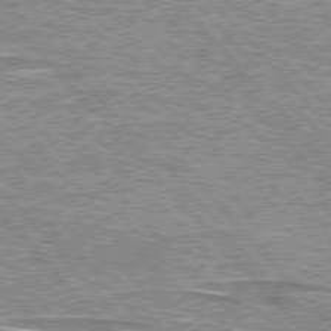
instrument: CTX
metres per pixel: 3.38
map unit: lApd
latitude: 76.2711
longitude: -81.1214
